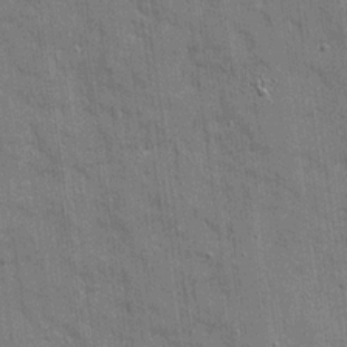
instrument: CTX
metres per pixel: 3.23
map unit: Ave
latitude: 20.4979
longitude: -128.9702
